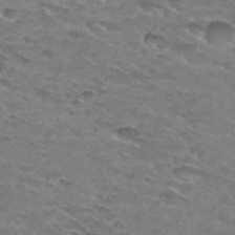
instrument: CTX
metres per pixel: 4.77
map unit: Hto
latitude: 29.9717
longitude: -46.4790
